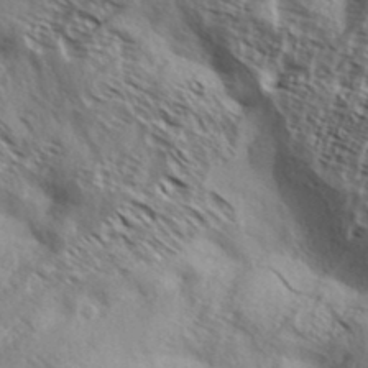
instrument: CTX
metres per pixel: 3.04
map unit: Aa
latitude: 32.4223
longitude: -139.6883
